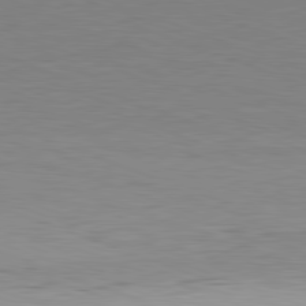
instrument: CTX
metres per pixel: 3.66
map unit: Hpe
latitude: -81.8612
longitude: 10.3873
